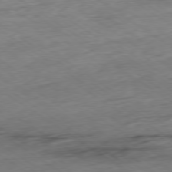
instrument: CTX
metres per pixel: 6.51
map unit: Hpe
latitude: -79.0864
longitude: -16.6302
